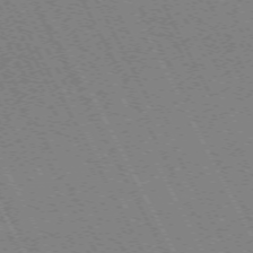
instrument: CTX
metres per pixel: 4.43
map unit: Hpe
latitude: -71.3699
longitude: 9.6155
